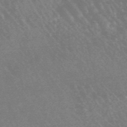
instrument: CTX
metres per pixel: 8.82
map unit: lHb
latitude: -48.1417
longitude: 72.5762
